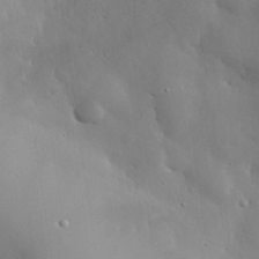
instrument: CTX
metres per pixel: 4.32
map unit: eHh
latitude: 30.2334
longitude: -81.8205
